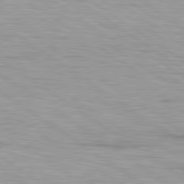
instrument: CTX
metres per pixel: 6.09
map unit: lApd
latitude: 80.0255
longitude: 159.8044
